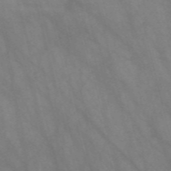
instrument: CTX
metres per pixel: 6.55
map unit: Nve
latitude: -58.0283
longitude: 63.7855
